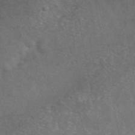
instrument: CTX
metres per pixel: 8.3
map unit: eAb
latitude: 46.9325
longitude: 117.1809
